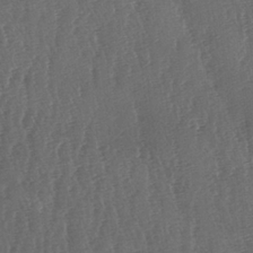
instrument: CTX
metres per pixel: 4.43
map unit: lAa
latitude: -7.2754
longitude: -129.6694
